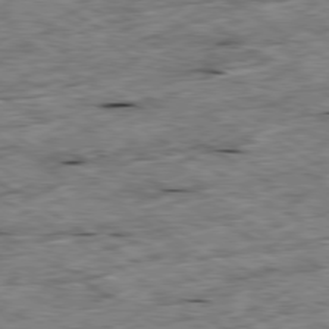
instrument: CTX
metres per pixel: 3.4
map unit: Ap
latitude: -79.9556
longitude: -86.3278
